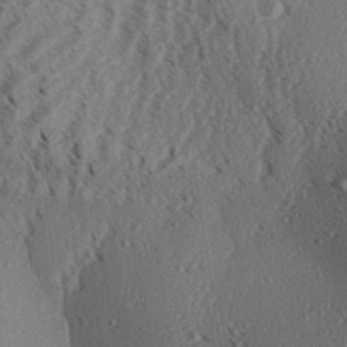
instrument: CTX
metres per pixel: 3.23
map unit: Aa
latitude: 31.2726
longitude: -138.1767
